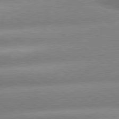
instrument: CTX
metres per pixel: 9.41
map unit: lApd
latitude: 80.2333
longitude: -155.2348
